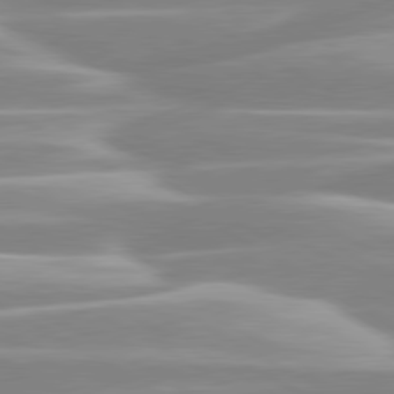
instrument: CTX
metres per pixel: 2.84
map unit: lApd
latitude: 80.2522
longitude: -128.8758
